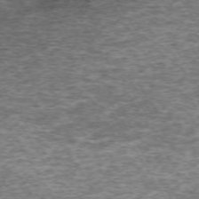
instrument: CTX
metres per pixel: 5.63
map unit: Hpe
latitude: -71.1053
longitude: 13.8989
